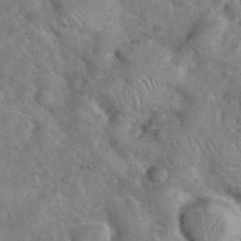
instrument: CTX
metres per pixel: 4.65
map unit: eHh
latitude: 37.6316
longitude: -64.2334
